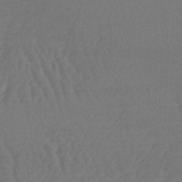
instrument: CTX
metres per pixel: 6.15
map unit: lHb
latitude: -45.1620
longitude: 71.9745
